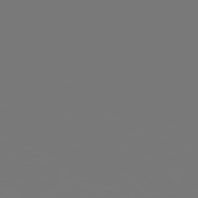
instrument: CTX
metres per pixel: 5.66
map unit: Hpe
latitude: 77.6694
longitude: -176.4412
